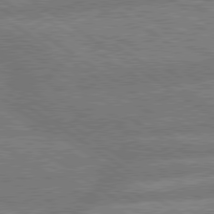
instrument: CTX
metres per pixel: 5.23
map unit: lApd
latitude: 79.6505
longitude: -161.5560
